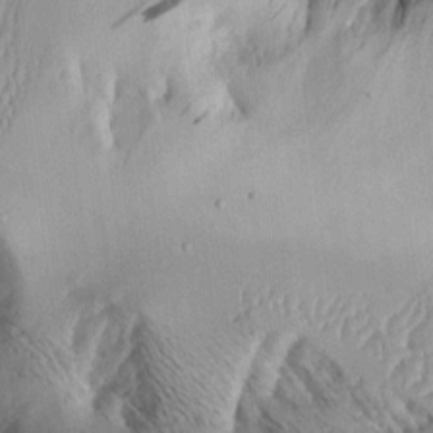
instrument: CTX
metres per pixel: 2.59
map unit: Aa
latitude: 10.4223
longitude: -127.6694
